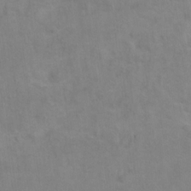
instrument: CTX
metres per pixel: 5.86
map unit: Ht
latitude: 10.6302
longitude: -32.9892
